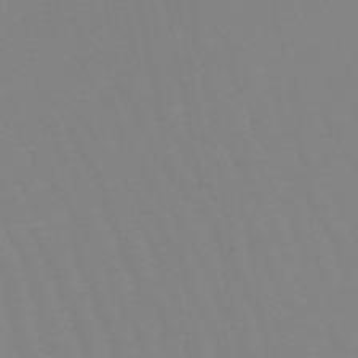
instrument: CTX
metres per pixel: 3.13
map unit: eHb
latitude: -50.1417
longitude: 74.2740
